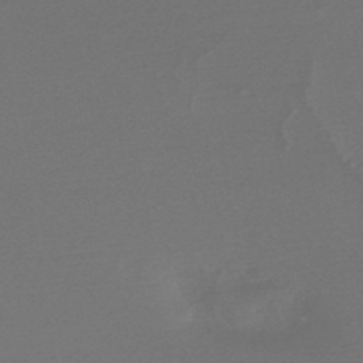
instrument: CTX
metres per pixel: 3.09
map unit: HNb
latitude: -47.8044
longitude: 57.8989
